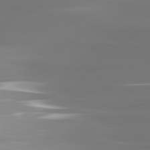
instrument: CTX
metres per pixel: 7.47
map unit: lApd
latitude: 81.4237
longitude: -134.2144
